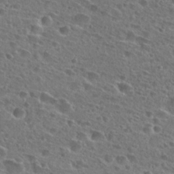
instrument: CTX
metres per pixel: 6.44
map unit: Hto
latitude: 25.7260
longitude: -45.9717
